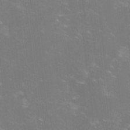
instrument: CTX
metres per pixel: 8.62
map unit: lHvf
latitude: -14.0283
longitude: -100.8569
